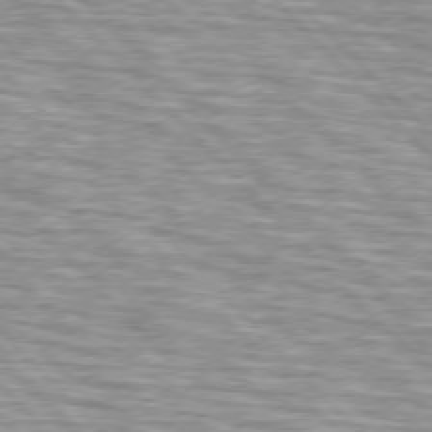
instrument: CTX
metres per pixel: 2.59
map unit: lApd
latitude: 76.4601
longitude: -83.5938
